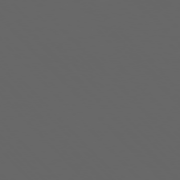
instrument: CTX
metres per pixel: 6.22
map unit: Ap
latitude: -76.2550
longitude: -75.7261
